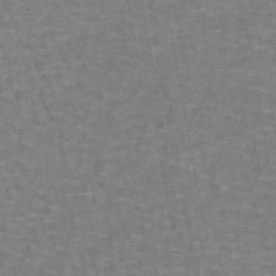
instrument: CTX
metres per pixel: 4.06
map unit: lHb
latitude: -43.5021
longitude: 55.4266
